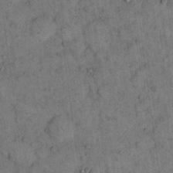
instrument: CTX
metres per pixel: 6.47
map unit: eHh
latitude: 15.7261
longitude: -65.4426
